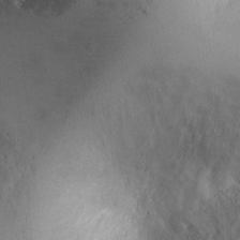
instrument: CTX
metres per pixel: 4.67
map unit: Ht
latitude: 1.2159
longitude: -19.7638
